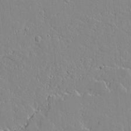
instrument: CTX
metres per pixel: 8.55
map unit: Aa
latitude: 10.7624
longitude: -129.4615
